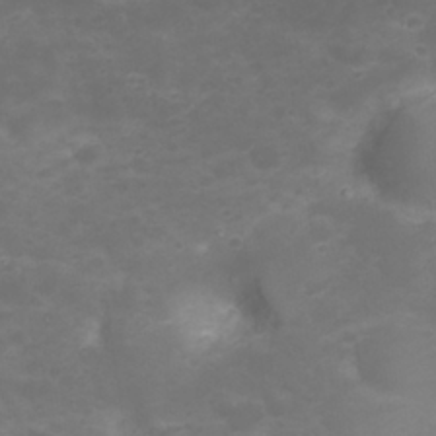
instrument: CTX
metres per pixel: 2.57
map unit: Nhu
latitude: 23.4426
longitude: -61.7827
